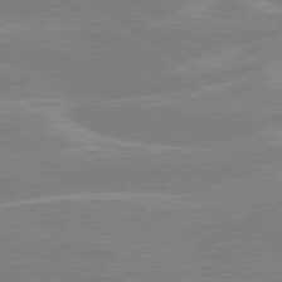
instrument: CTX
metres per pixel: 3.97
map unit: lApd
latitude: 79.6505
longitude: -130.1200
